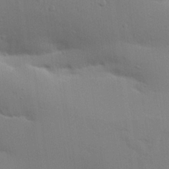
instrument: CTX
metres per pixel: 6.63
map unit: Aa
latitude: 27.0081
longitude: -130.3846
